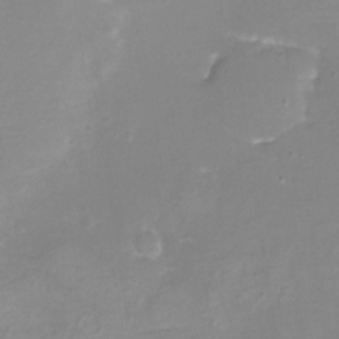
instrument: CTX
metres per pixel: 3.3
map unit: eHh
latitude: -6.8030
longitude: -78.2145
